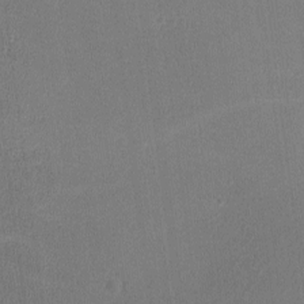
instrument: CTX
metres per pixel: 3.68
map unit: lHvf
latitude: -11.3321
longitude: -100.4412
